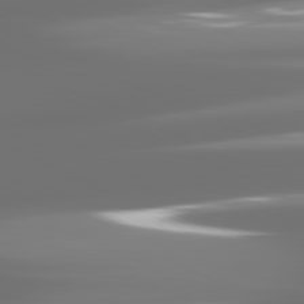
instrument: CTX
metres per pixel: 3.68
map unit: lApd
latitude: 81.3293
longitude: -137.2159
